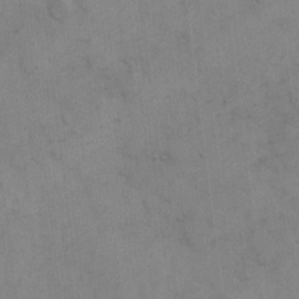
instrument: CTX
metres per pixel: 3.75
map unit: Hto
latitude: 5.7827
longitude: -61.9906
